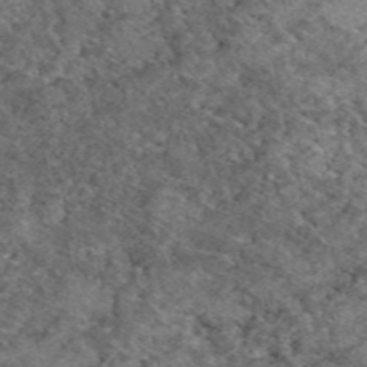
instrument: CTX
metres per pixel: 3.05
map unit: eAb
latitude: 48.9703
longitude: 113.6722
